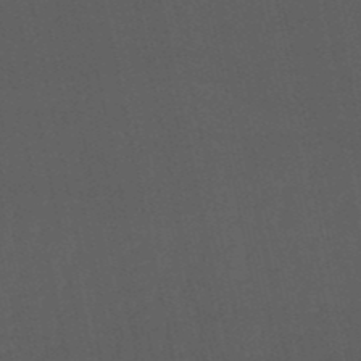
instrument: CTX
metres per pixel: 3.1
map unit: eHb
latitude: -50.5952
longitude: 72.6140
